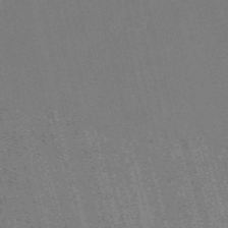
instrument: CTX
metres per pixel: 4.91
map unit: HNb
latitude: -53.7099
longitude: -48.1767
